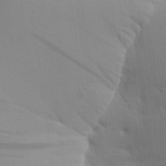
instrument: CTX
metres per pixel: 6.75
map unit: Aa
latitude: 22.3089
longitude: -146.1389
